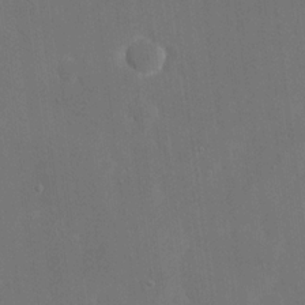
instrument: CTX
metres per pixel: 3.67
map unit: eHh
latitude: 19.3103
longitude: -67.7071
